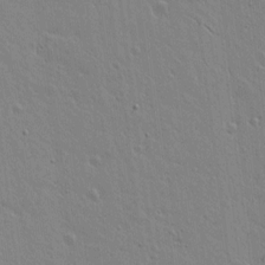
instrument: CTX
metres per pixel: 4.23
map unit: lAvf
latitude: 15.7639
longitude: -125.2159
